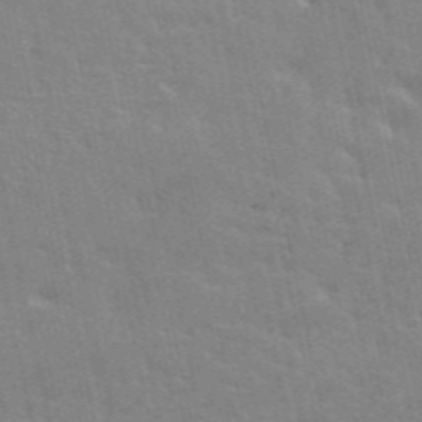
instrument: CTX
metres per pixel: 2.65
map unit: ANa
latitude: 49.0269
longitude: -79.1026
